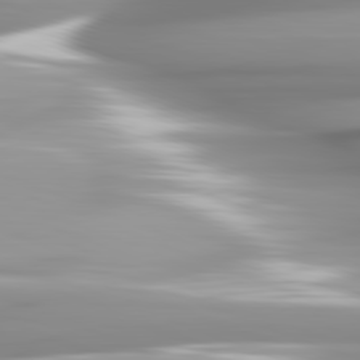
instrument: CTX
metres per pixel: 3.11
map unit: lApd
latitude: 81.8016
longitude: -143.8772
